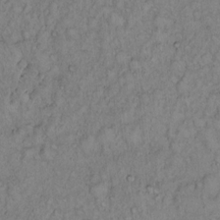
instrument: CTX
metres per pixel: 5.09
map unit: Hto
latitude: 13.5371
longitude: -56.8757
